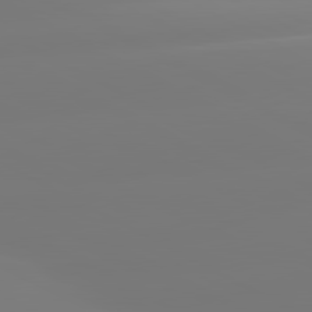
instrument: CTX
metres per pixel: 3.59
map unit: lApd
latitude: 80.8947
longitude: -156.2144
